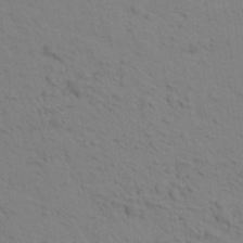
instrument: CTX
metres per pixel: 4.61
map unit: Aa
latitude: 22.7246
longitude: -148.4223
